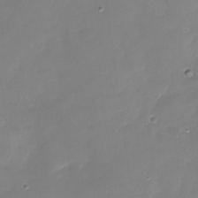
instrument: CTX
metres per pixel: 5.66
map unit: Nhu
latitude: -28.6896
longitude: -67.8961
